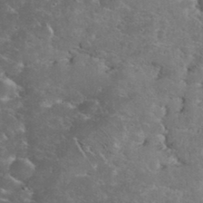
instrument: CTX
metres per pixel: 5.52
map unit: eHh
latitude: 35.3859
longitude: -64.8758
